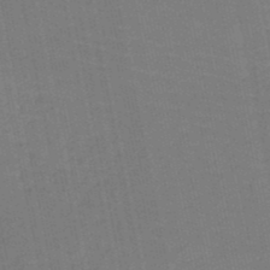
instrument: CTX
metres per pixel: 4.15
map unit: HNb
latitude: -50.0661
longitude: -49.9528
